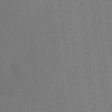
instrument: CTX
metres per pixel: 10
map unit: HNhu
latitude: 13.5938
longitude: 14.2362
